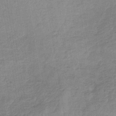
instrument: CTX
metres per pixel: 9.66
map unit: HNb
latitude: -32.8597
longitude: 62.0850
